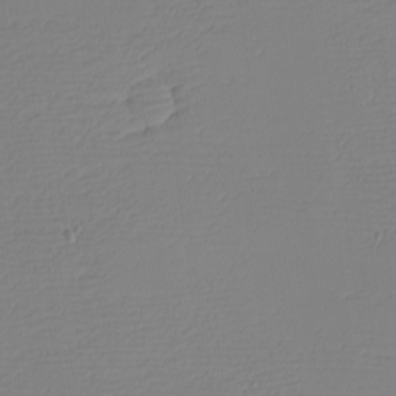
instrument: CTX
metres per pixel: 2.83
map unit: eHh
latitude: -4.2361
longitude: -81.4048
